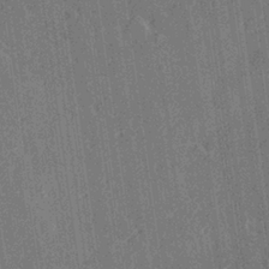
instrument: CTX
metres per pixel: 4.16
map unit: Hve
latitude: 26.9325
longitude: 145.5399
